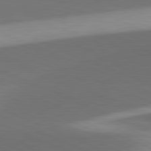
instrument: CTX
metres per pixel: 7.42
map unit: lApd
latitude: 81.6883
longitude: 137.8044
